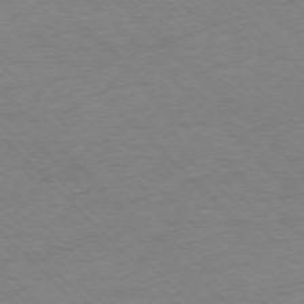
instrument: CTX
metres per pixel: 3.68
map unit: Ap
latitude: -77.2943
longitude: -85.6883
